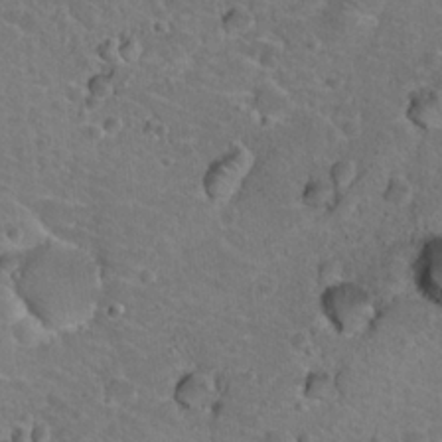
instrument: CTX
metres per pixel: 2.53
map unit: Hto
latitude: 19.7827
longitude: -33.3104
